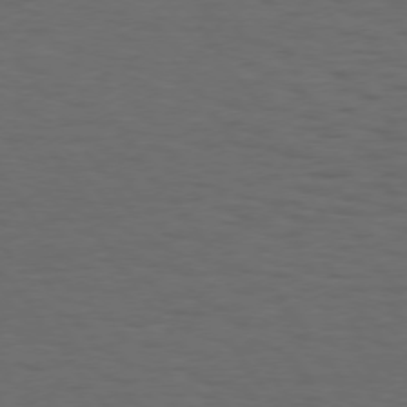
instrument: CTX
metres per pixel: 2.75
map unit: Hpe
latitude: 74.2145
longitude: -130.9325
